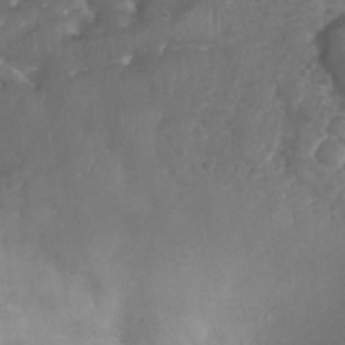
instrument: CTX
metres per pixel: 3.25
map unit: Nhu
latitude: 26.6869
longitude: -53.4805
